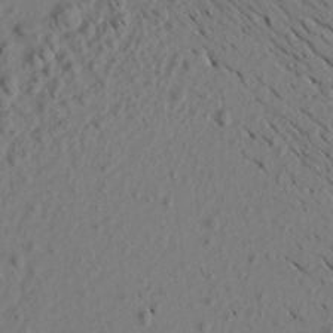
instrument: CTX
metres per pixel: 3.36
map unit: Aa
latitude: 17.7828
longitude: -144.5923
